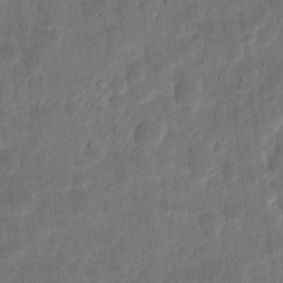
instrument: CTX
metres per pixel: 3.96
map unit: eHh
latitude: 5.4615
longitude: -71.2348
